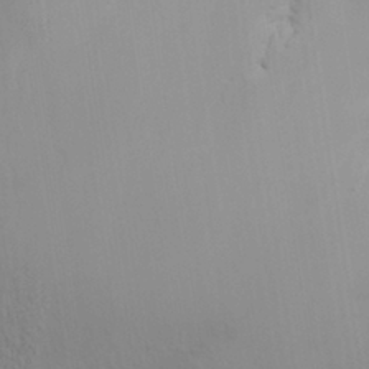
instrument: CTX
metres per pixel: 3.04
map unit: Aa
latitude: 28.4979
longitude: -144.7624
